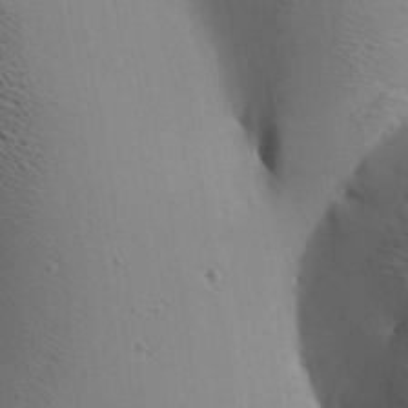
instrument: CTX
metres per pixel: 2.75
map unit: lAa
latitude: 19.3670
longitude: -140.3656
